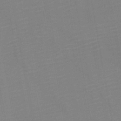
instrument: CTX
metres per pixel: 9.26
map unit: HNb
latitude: -47.0486
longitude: -48.6113
